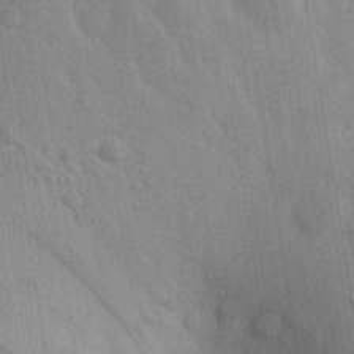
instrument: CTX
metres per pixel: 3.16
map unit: lAvf
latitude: 8.1389
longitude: 164.4629
